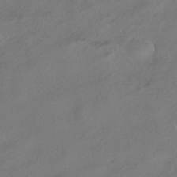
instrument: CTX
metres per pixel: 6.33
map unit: HNhu
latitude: -41.6722
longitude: 103.0298
